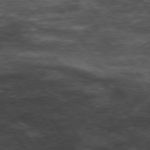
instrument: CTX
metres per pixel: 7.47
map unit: Hpe
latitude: 74.1389
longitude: -143.0836
